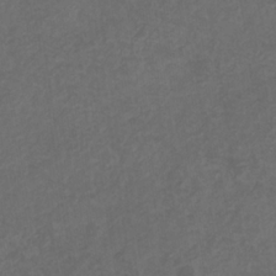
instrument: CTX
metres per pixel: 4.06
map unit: eHb
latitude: -32.1606
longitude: 72.3873
